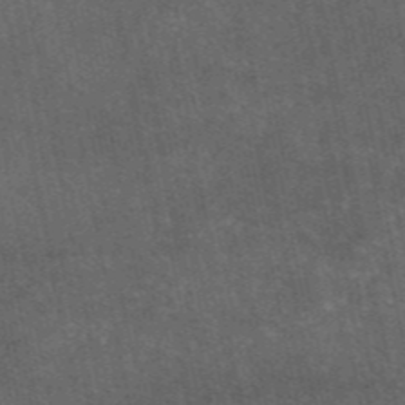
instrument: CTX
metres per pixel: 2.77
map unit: eAb
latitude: 46.5924
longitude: 119.2565
